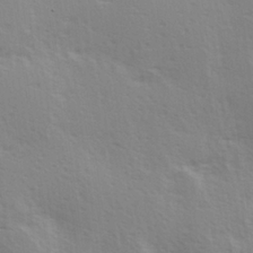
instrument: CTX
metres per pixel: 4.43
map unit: Hve
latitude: 19.2159
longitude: 149.3699
